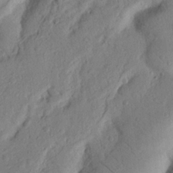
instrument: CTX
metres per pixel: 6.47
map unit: Nhu
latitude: 20.0822
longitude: -76.7624
